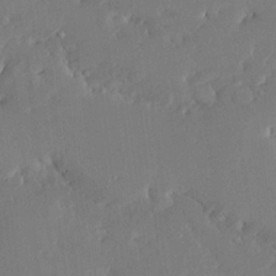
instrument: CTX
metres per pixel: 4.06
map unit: Ave
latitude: 18.0255
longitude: -140.5545
